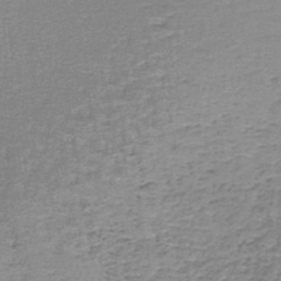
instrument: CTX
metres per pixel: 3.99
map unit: lHb
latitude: -44.1417
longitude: 58.7085
